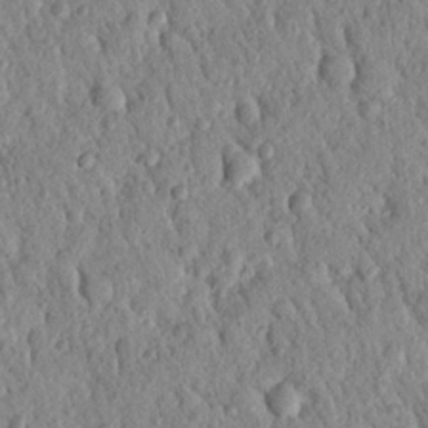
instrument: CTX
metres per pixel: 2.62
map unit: Nhu
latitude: 21.7261
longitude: -77.5749
